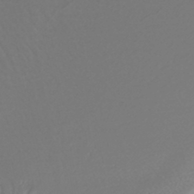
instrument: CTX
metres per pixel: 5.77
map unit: lHb
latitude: -43.9367
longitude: 78.1228
